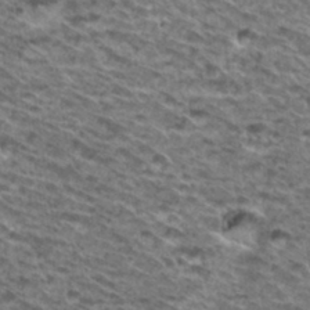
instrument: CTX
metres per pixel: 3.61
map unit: Hto
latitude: 34.2711
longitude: -40.2333
